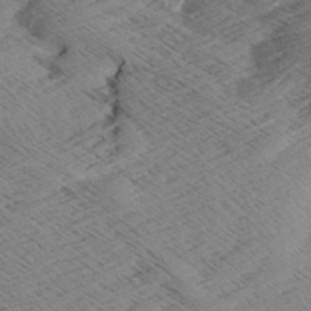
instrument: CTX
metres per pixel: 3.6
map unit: Aa
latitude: 8.4979
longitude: -140.3278
